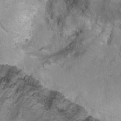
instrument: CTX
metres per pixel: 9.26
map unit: Hto
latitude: 6.9892
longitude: -36.1011
